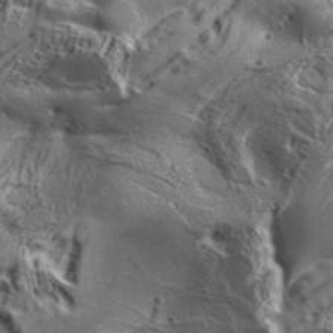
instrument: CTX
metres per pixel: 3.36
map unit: Aa
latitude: 34.4223
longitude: -135.3103
